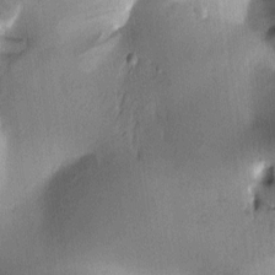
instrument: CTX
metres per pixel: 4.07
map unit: Htu
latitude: -0.1795
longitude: 171.7100
